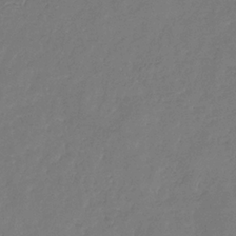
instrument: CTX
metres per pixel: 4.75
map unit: eHb
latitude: -31.4265
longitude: 73.3698
